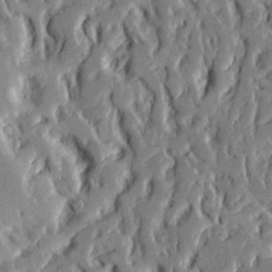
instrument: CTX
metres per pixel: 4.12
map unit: Ave
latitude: 15.6316
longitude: -140.1199
